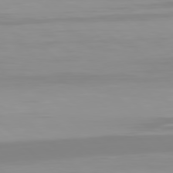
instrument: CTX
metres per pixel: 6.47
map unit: Hpe
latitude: 77.6505
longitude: -172.5734
